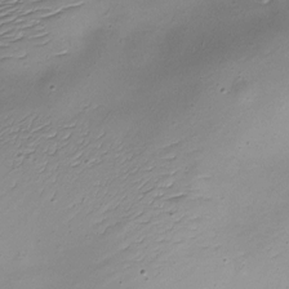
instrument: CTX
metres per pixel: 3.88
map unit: Nhe
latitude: -19.0675
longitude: 145.2943
